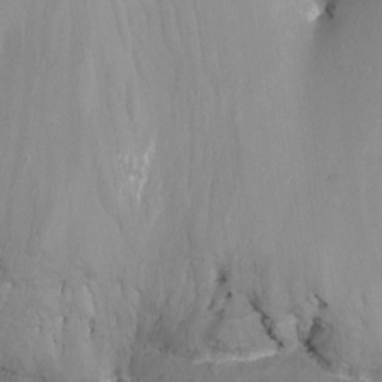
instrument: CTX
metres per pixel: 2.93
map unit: Nhu
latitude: -8.5763
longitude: -50.2900
